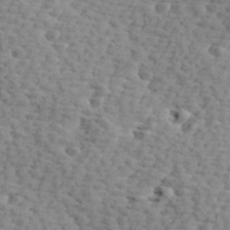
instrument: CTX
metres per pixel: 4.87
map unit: Hve
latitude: 24.1011
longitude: -97.4993
